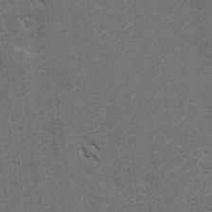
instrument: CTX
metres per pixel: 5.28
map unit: lAvf
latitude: -5.1053
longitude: -114.4601
